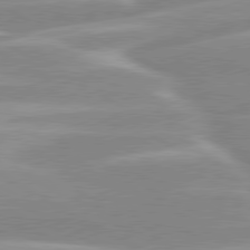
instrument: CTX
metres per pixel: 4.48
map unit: lApd
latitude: 80.0255
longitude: -129.6505
